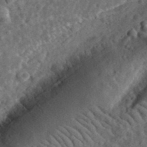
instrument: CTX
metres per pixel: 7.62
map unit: eHh
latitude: 37.4427
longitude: -79.3482
